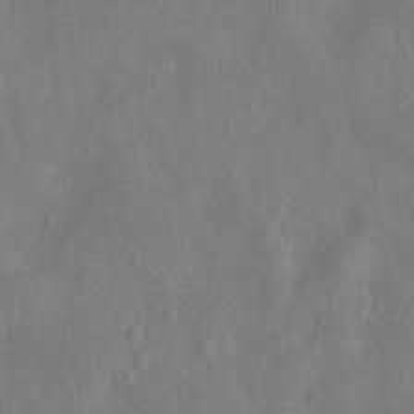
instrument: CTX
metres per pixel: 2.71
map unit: Ht
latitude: -9.5588
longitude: -21.5938
